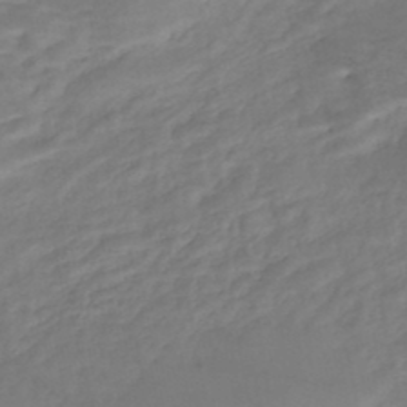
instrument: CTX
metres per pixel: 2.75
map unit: Nhe
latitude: -46.8408
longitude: 152.5762
